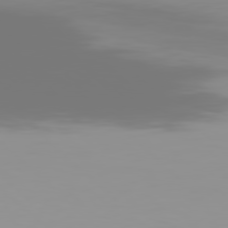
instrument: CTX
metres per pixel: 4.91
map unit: Hpe
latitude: 77.7638
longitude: -141.3859
